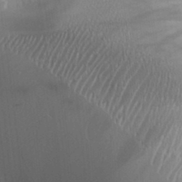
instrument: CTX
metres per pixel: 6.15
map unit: Aa
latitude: 31.6505
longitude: -140.5923
